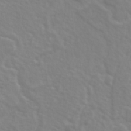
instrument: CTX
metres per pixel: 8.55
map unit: Ave
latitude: 18.4223
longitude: -133.6883
